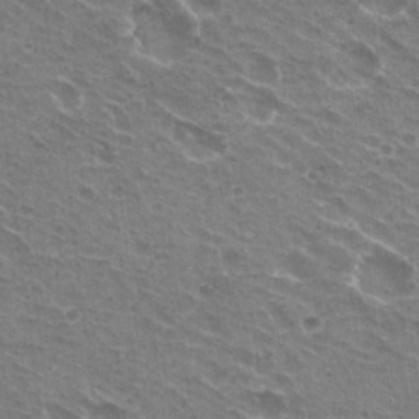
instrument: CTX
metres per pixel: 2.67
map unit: Hto
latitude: 22.2333
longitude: -31.8395
